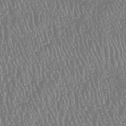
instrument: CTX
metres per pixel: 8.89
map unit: HNhu
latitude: -47.4454
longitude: 29.1809
